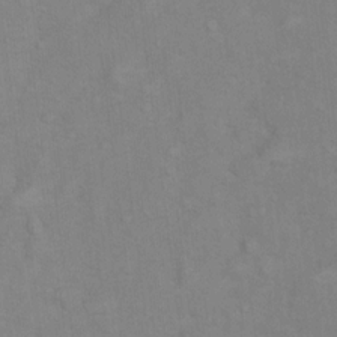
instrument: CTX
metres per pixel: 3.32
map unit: Hto
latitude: 7.5749
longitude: -37.5371
